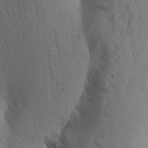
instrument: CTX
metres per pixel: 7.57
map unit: Aa
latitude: 27.4049
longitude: -148.2711
